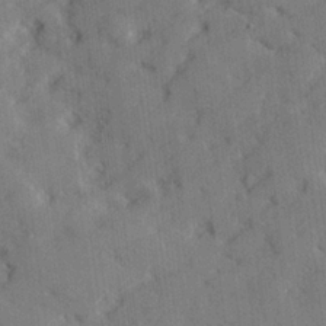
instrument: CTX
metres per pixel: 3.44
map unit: lHvf
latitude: 25.7260
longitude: 143.0108
